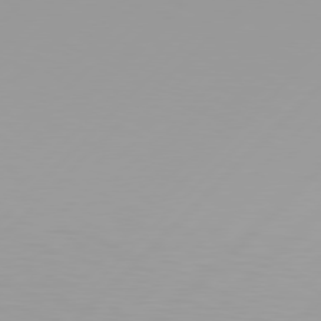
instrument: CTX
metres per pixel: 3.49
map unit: Hpe
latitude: 77.8016
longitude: -138.8947
